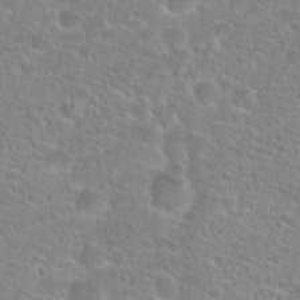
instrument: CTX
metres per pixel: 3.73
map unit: Hto
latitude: 24.6868
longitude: -48.7246
